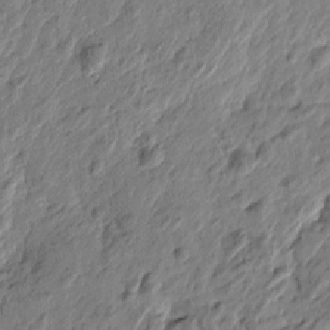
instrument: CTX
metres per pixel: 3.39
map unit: Htu
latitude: -2.2550
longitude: -179.0648
